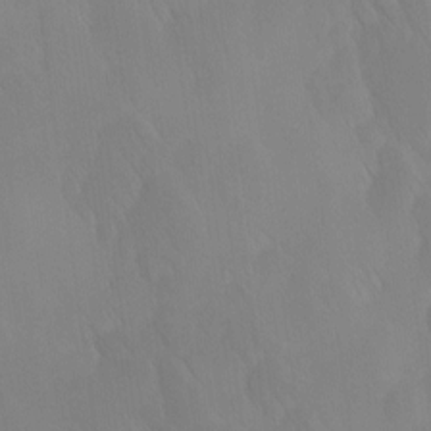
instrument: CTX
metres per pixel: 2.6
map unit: Ave
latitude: 12.5735
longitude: -105.7450
